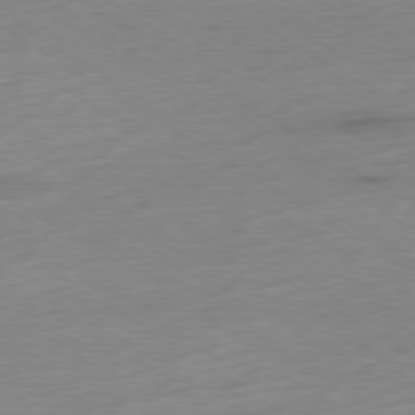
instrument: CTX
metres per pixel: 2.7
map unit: Ap
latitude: -78.9730
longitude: -58.6680
